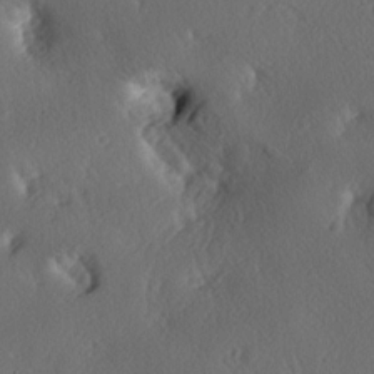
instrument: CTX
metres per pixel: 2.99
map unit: lAa
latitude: -6.0283
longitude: -124.6679
